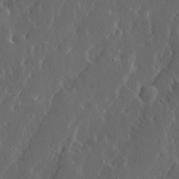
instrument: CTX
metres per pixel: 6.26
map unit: Ave
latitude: 13.8961
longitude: -136.5735
